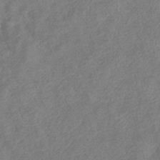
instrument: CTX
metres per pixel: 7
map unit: eHb
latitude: -38.1417
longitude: 77.1620
